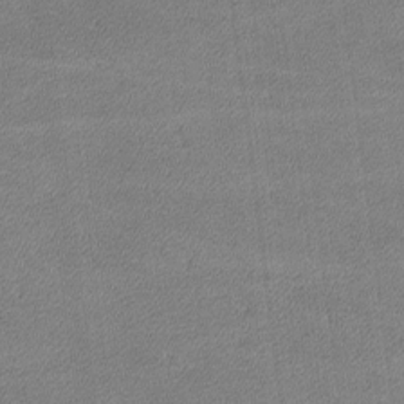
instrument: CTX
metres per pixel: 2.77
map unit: lHvf
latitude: -12.1606
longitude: -103.9717
